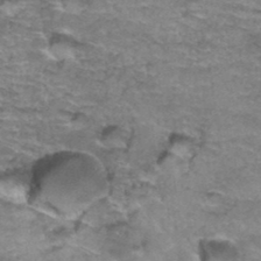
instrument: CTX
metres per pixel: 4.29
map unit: Hto
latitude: 37.1214
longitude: -43.1214
